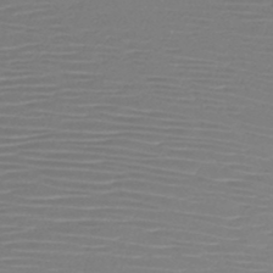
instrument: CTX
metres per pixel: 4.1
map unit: HNb
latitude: -46.6329
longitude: -42.2901
